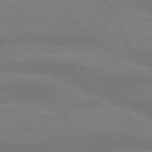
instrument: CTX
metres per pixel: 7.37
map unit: lApd
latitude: 73.7261
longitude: -48.2334
